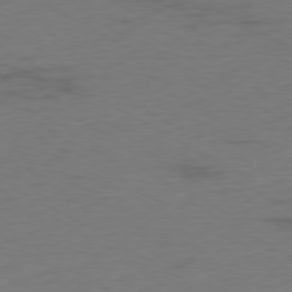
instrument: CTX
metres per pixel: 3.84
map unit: Ap
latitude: -79.4076
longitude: -57.0836
